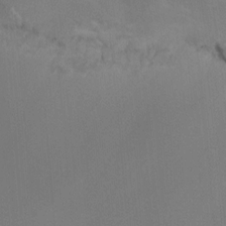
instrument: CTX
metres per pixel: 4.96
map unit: Aa
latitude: -7.5021
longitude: -78.8569
